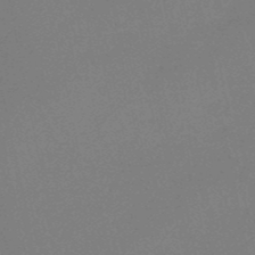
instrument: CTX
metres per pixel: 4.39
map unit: HNb
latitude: -50.6329
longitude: -42.5924
